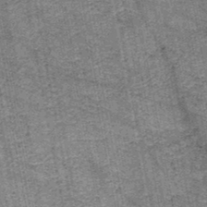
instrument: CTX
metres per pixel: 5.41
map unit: HNb
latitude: -45.1242
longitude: 53.4076
